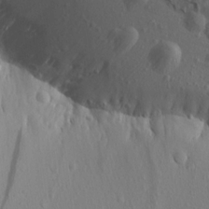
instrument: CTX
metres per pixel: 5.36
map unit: Aa
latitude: 14.6113
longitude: -142.8569
